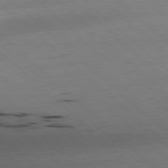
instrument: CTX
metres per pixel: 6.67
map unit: Hpe
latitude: -79.6155
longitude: 9.1809
